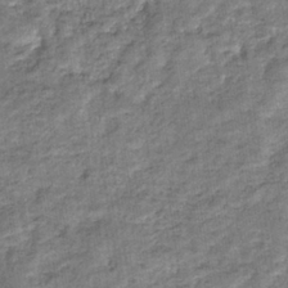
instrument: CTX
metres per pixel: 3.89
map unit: eHb
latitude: -37.1242
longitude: 77.3132
